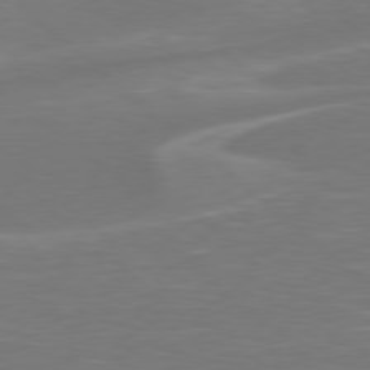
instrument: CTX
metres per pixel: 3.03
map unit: Hpe
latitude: 78.1578
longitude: -125.5371
